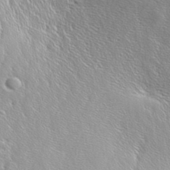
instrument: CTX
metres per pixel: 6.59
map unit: Aa
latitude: 33.1214
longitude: -141.3292
